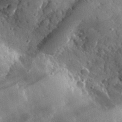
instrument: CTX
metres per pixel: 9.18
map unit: lHvf
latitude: 32.5168
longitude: -84.5735
